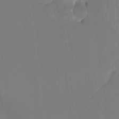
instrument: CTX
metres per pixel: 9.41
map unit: Hto
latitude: -7.9178
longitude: -47.5749
